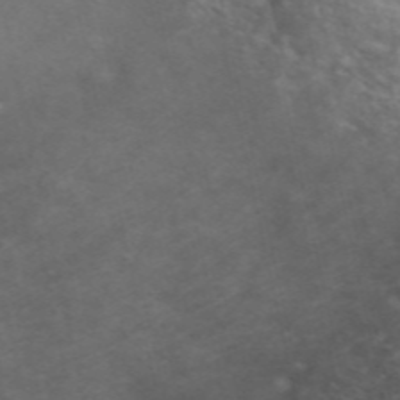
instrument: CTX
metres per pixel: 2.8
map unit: ANa
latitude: 49.1592
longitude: -73.2159
